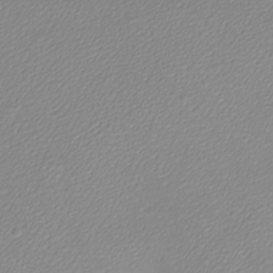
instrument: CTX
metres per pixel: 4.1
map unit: eHh
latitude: -8.8975
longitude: -70.2711
